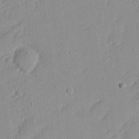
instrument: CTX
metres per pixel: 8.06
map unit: Nhu
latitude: 21.2537
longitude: -71.0836
